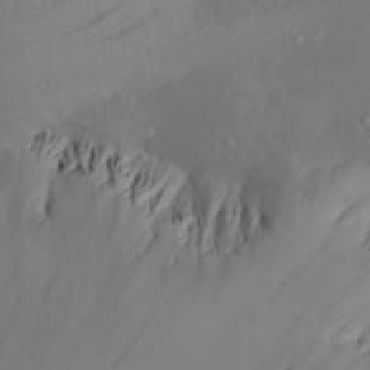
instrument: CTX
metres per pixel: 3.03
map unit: Aa
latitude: 26.2145
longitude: -128.5546
